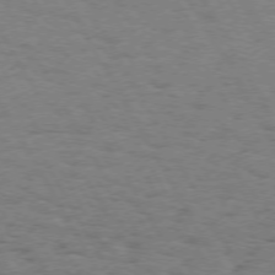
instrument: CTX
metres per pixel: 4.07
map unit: Hpe
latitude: 72.1578
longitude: -123.1403
